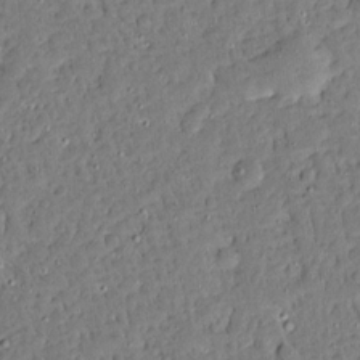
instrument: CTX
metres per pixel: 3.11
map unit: Aa
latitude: 13.9528
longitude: -139.9717
